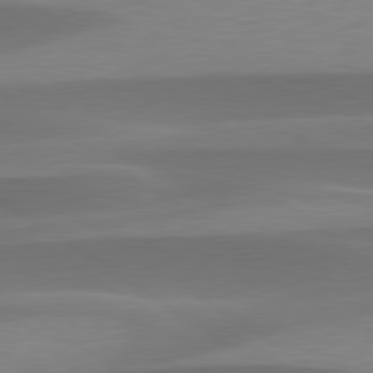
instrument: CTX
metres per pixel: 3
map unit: lApd
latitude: 79.5371
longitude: -94.7813
